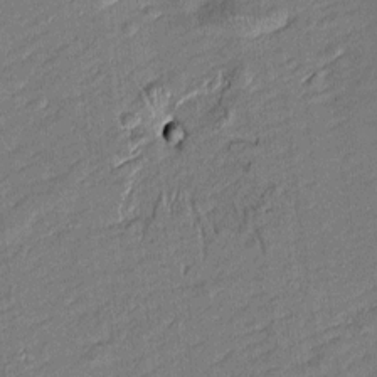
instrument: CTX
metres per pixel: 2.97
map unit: Htu
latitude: -7.6344
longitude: 176.9920
